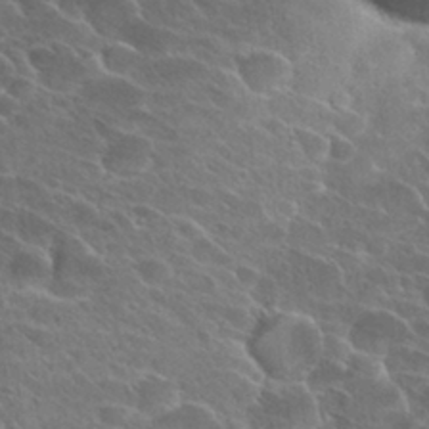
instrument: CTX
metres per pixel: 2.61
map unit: Hto
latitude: 28.3845
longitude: -41.9339
